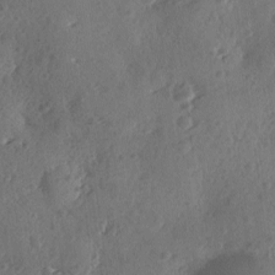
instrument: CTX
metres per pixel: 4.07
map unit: Ave
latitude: -9.5588
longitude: -118.5357
